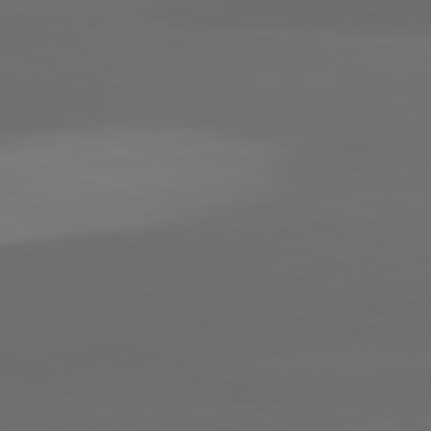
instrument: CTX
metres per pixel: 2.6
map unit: lApd
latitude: 82.3467
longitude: 134.6141
